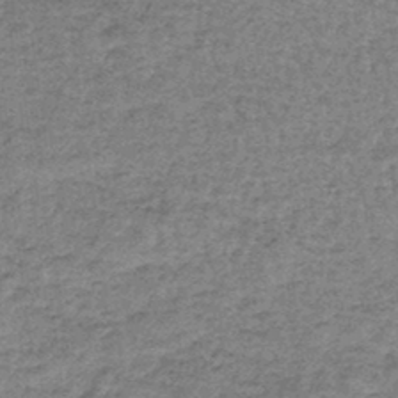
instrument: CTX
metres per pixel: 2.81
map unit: lHb
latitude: -44.1417
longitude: 66.5385
